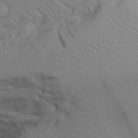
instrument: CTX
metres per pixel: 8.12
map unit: Aa
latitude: 25.5938
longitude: -132.1767
